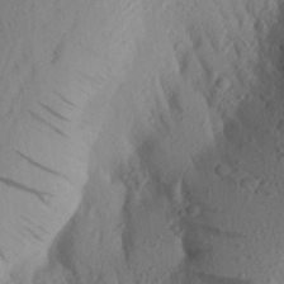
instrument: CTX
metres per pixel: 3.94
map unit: Aa
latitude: 25.1025
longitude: -149.3860
